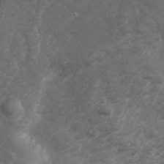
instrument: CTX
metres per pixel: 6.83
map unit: Hve
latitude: 33.2537
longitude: 151.1998
